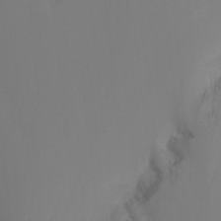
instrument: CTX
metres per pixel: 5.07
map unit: Nhu
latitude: -14.9920
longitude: -52.8758
